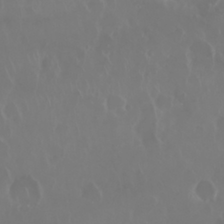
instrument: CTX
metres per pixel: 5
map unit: Nhu
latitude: 28.7813
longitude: -62.8002
